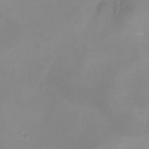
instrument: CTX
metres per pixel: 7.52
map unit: eHh
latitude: -5.6344
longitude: -78.0822
